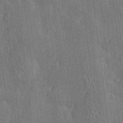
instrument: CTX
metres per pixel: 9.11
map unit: Htu
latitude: -7.1809
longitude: 176.3873
